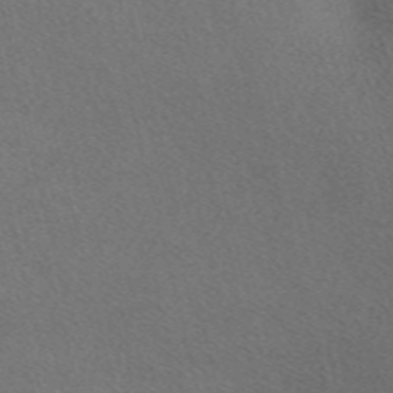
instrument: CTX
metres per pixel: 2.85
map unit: Nve
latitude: -56.7841
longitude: 60.4818
